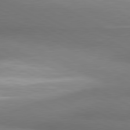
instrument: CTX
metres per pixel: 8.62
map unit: lApd
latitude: 81.1970
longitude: 154.8408
